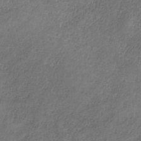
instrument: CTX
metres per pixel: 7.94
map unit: HNb
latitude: -32.4818
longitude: 59.1998
